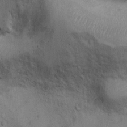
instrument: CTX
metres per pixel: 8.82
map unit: Ht
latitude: -2.4440
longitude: -14.6680
